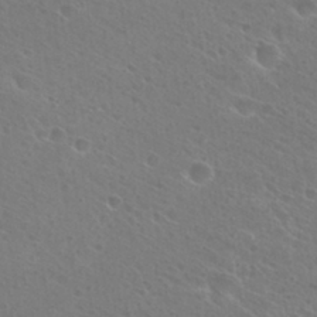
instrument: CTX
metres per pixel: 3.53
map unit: Hto
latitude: 27.2348
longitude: -40.0633
